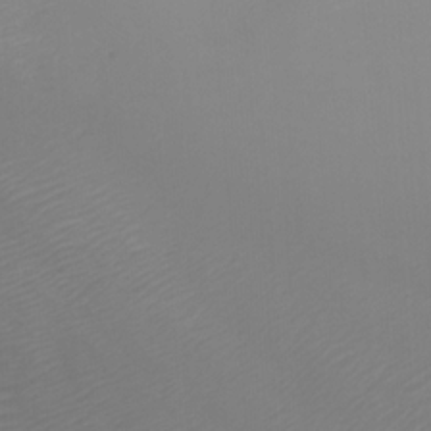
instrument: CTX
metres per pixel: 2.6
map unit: Nhu
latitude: -8.1606
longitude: -82.1388
